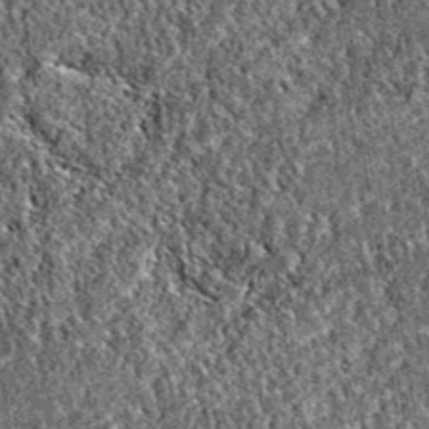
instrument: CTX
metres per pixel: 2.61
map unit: eAb
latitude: 37.4615
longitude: 111.8045
